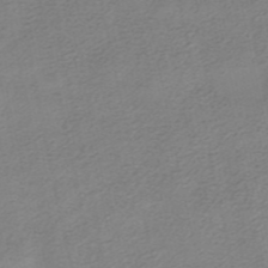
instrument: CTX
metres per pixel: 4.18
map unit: HNhu
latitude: -40.0661
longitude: 102.9731
